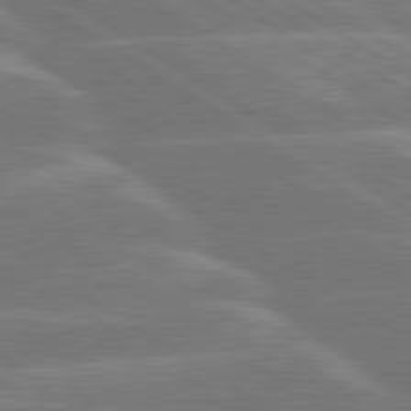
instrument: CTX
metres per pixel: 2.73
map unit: lApd
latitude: 79.9150
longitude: -130.3846
